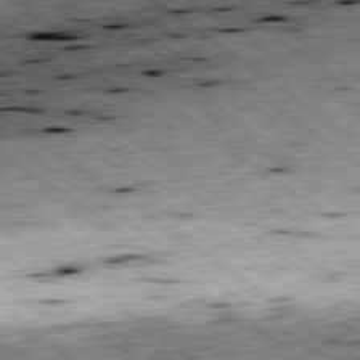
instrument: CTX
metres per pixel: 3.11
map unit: Ap
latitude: -79.2565
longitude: -50.6301
